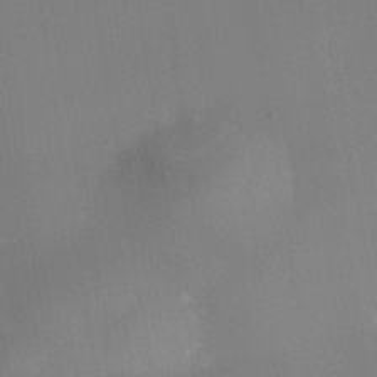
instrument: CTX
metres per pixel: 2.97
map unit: Nhe
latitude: -38.2929
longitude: -119.3481
